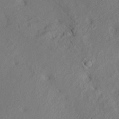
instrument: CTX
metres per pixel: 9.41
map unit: HNhu
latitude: 10.6302
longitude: 23.6722
